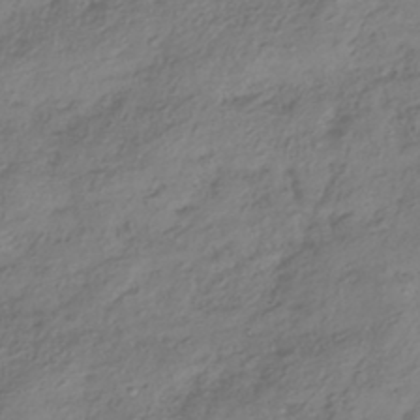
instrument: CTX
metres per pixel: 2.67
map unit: HNhu
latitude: -41.7289
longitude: 107.1242
